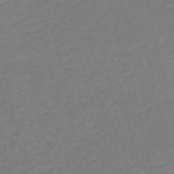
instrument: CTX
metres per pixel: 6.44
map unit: HNb
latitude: -53.0864
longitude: -48.4412
